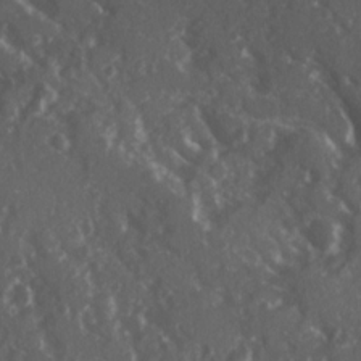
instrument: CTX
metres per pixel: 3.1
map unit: Ave
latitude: 15.6505
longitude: -131.1404
